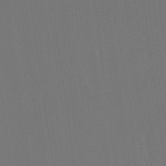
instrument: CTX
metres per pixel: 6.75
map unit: Nhu
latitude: 24.2333
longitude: -63.1215
